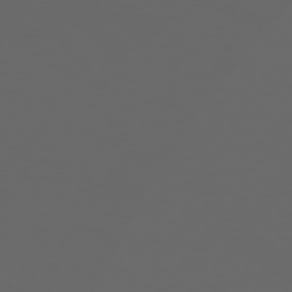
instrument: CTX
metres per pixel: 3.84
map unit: Hpe
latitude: 76.6868
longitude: -139.8205
